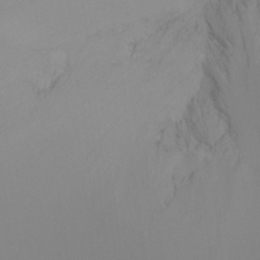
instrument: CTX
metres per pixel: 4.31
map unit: Ht
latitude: -16.5196
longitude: -47.8206
